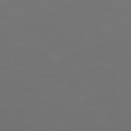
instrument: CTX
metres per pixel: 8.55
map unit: Hpe
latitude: 77.7827
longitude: -124.5734
